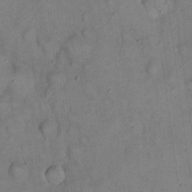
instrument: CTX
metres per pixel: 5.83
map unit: eHh
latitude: 20.2334
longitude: -60.1955
